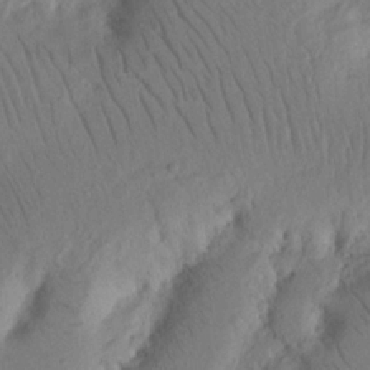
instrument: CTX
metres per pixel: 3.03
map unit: Nhu
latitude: 16.1767
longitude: -75.4426
